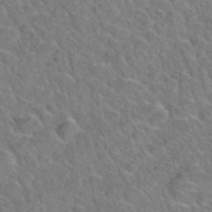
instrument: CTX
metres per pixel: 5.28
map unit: Hto
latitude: 35.0836
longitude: -49.1214
